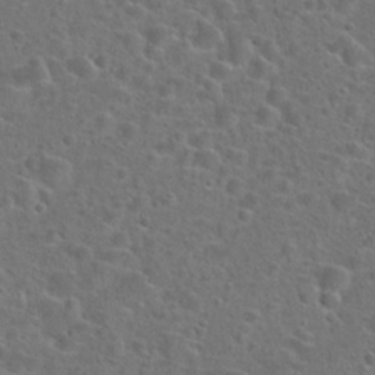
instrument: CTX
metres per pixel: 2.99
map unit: Hto
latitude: 23.6883
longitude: -46.7813
